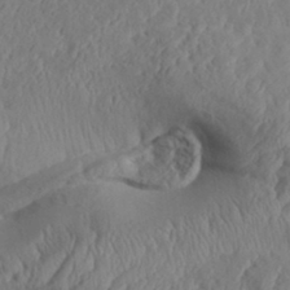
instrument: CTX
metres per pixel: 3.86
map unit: Aa
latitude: 32.4979
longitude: -141.3481
